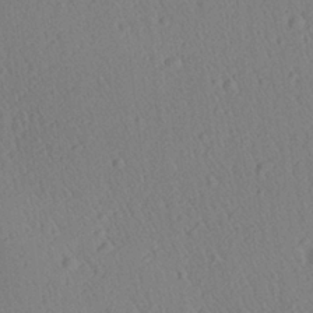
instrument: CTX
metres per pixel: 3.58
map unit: Aa
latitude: 27.5182
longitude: -139.4615
